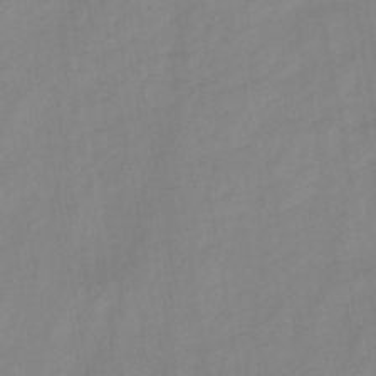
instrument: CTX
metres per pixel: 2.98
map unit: HNb
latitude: -45.6155
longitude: -38.7057
